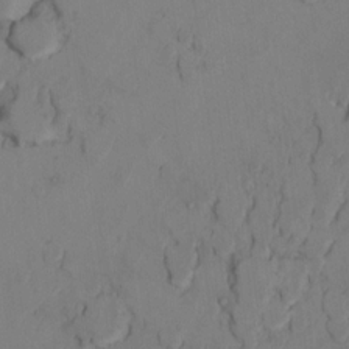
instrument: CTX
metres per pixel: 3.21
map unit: Ht
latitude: 10.7813
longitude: -32.2523
